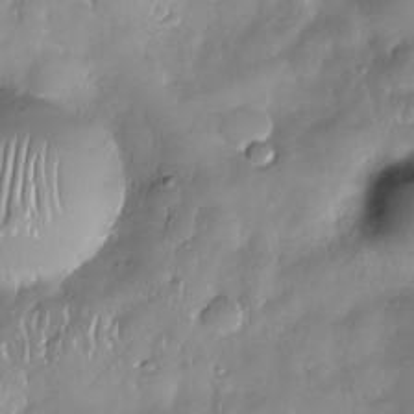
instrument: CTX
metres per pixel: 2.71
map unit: Nhe
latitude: -30.3306
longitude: -140.4978
